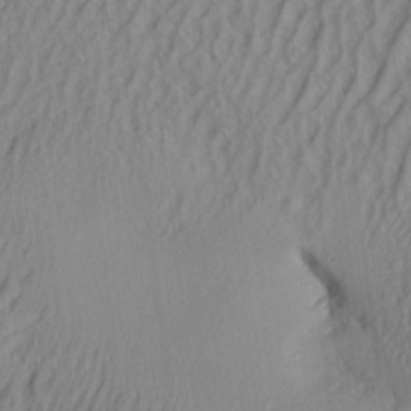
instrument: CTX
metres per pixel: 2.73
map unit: Aa
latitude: 25.7071
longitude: -136.1389
